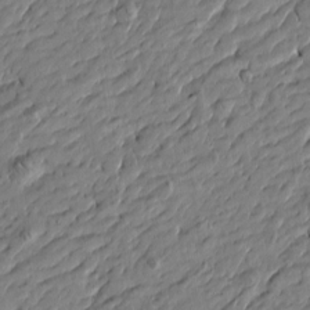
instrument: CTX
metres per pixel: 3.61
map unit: Htu
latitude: -6.0661
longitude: 177.5399
